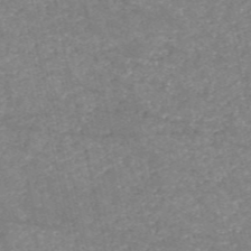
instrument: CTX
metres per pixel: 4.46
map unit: HNb
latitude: -54.2929
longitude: -38.7246
